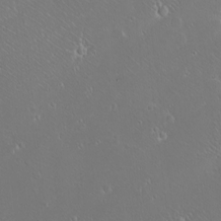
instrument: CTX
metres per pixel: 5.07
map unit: eHh
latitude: -9.1053
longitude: -69.2159
